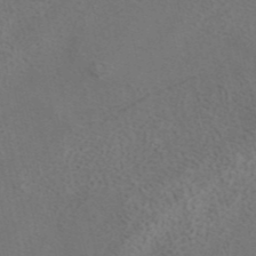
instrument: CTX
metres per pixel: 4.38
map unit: ANa
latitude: 41.8961
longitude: 15.1620
